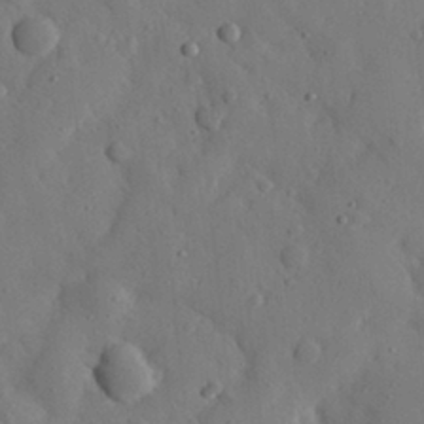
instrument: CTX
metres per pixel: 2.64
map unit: eHh
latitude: 29.9150
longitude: -77.7827
